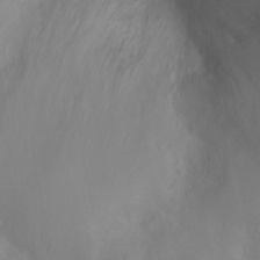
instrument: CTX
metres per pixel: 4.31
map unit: Ht
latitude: -1.1809
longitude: -33.6127
